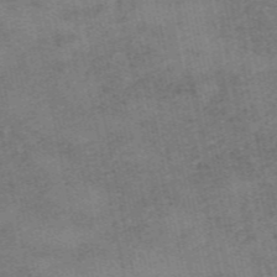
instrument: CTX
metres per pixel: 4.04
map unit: HNb
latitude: -55.9178
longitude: -46.2712
